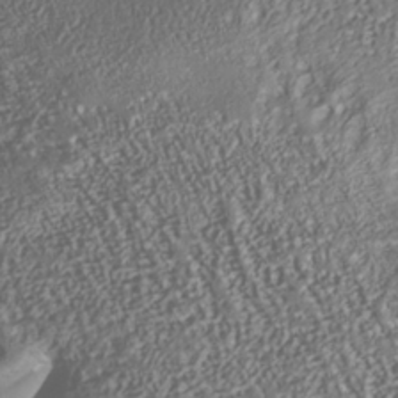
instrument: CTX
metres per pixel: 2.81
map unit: Nhu
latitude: -38.1228
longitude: -80.5924
